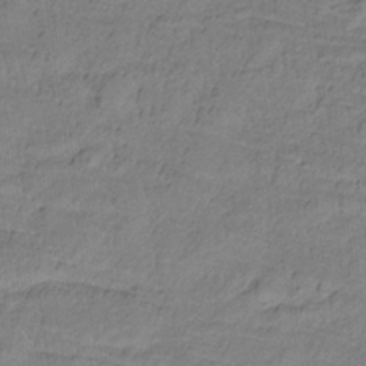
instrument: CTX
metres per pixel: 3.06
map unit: lHb
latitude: -32.5196
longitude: 65.7289
